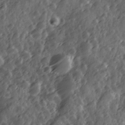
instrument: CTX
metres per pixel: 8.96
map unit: Ave
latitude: 12.1389
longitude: -103.3292
